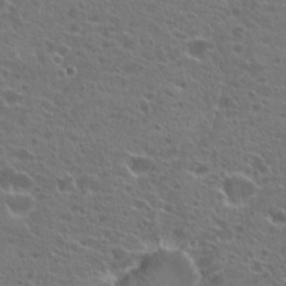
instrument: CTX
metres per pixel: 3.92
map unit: Hto
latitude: 21.7261
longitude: -41.0647
